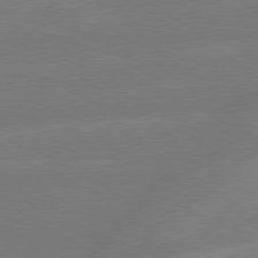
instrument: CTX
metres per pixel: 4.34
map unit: lApd
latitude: 79.1781
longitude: -143.4616
